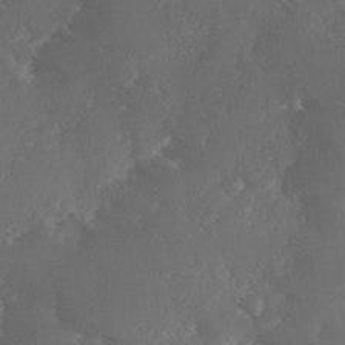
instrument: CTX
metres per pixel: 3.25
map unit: Ave
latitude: 1.1403
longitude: -111.3860
